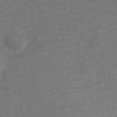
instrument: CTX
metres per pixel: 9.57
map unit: Nve
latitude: -20.8786
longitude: 103.8233
